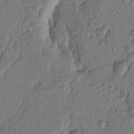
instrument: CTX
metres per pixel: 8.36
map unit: Ht
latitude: 10.0822
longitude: -76.4034
